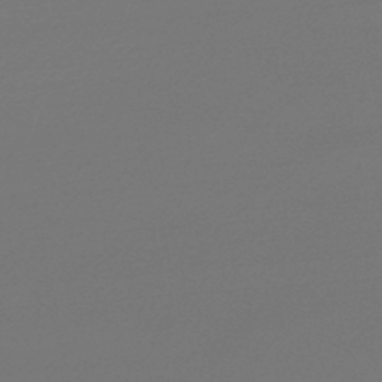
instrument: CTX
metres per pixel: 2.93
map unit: lHb
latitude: -46.8975
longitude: 66.1795
